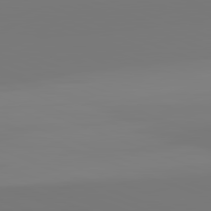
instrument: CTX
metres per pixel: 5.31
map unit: lApd
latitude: 82.4601
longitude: 155.0676
